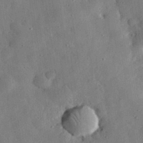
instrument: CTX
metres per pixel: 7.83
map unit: eHh
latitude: 31.7261
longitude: -76.5734
